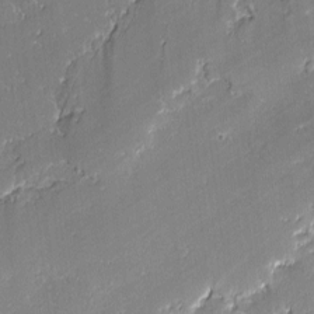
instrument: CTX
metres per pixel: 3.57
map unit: lAvf
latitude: -1.1620
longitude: -108.7624
